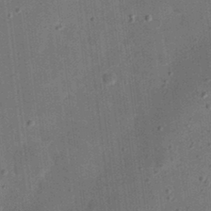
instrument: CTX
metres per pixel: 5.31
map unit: eHh
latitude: 24.3467
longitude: -71.0269
